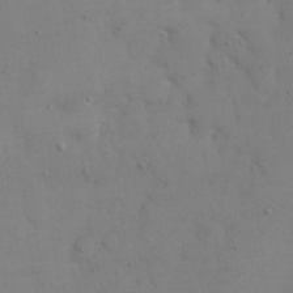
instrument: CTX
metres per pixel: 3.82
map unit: eHh
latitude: 18.0822
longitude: -67.0647
